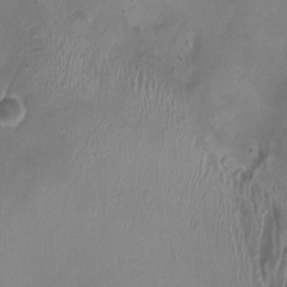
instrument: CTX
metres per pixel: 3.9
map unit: HNhu
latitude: -3.4265
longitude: -3.0269
